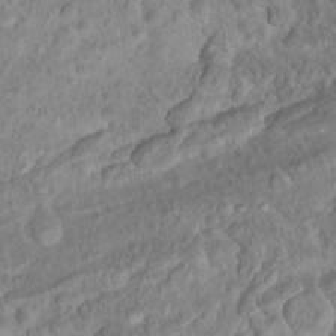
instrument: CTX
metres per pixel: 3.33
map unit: Hto
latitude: 17.3293
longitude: -40.0633
